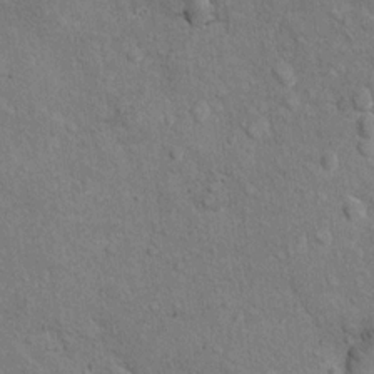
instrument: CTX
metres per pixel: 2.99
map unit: Hto
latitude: 10.3467
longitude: -36.9136
